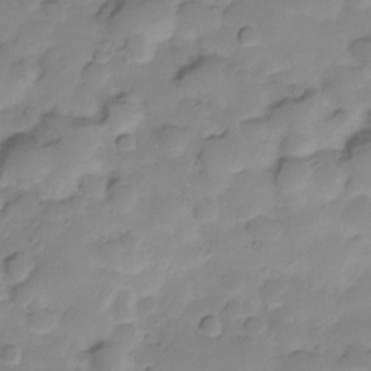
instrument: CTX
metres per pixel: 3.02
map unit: Hve
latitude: -29.2565
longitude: 90.9164
